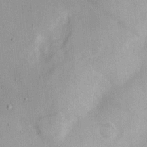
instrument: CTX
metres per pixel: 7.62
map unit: Nhu
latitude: 2.9324
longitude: -17.9150
